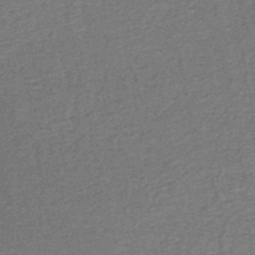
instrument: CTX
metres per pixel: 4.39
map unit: HNb
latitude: -50.2361
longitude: -50.0633
